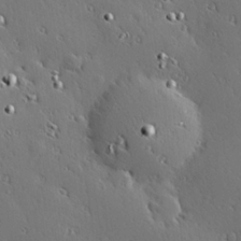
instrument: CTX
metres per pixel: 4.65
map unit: Hve
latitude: 25.2537
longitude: -92.3845
